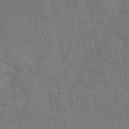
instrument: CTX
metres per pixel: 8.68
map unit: eAb
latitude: 48.9514
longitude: 116.1605
